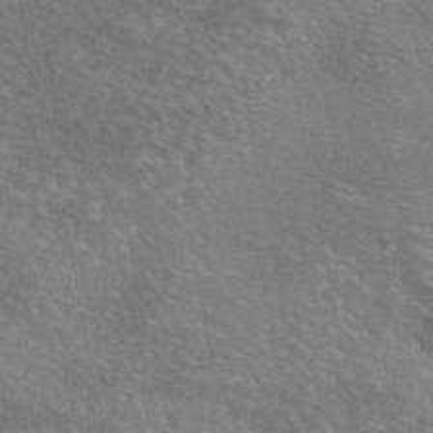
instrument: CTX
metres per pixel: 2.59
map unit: eAb
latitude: 46.1389
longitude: 105.9367
